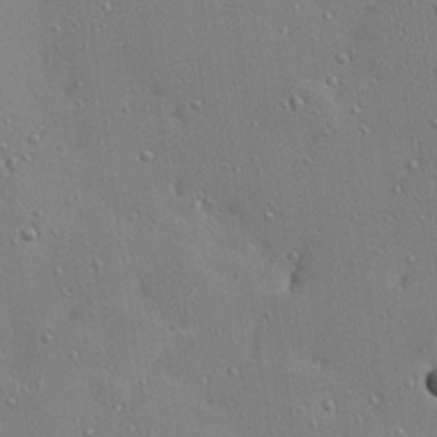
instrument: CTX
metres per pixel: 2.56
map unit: Hve
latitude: 26.4601
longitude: -91.9339
